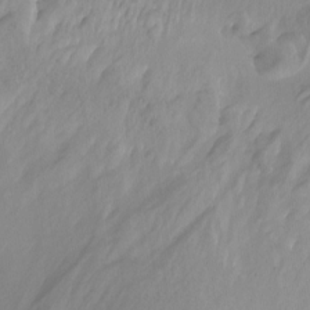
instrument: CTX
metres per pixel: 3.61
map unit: Nhu
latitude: -12.0472
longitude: -68.2712
